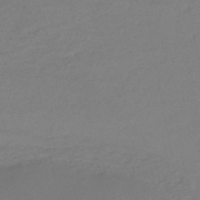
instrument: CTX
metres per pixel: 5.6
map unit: eHb
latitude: -46.7085
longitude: 88.8408
